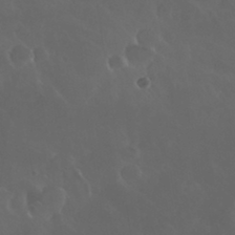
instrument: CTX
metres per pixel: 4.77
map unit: Nhu
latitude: 30.3468
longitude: -58.5546
